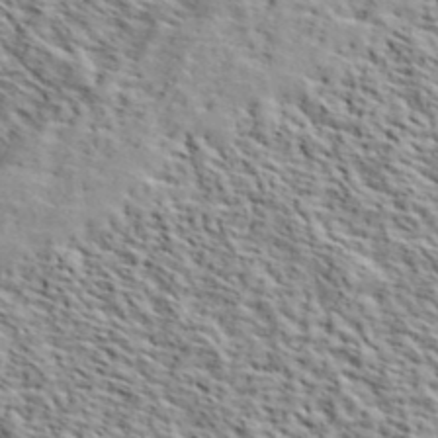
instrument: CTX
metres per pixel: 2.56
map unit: lHvf
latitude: 40.1010
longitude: -86.7435
